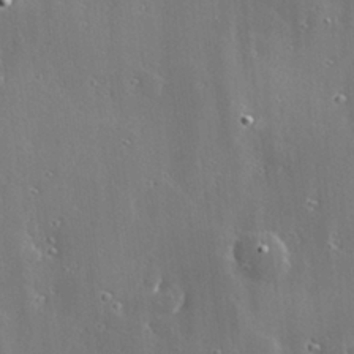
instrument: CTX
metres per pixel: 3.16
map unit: Hve
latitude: 28.4412
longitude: -93.3670
